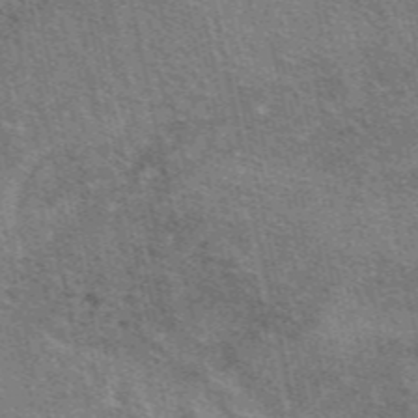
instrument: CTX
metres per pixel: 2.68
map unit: eAb
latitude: 49.6505
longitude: 114.0661
